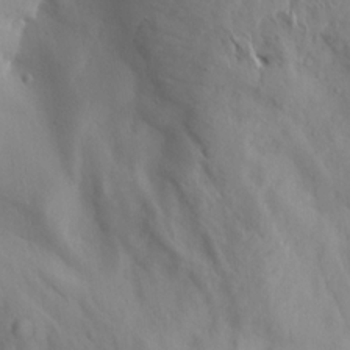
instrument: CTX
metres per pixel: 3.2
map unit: Aa
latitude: 13.5560
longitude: -142.8380
